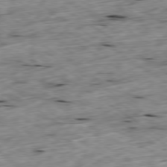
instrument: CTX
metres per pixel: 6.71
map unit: Ap
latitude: -79.5210
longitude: -89.1404
